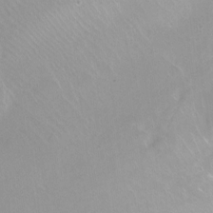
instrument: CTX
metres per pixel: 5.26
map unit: Ht
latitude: -10.8786
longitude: -44.2144
